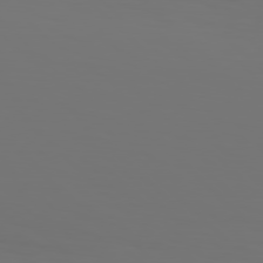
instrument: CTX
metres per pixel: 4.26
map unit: Hpe
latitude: 77.1214
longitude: -134.3467
